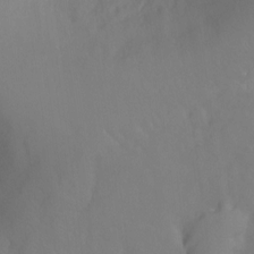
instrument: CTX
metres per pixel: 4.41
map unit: Ht
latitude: -1.6722
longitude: -33.7261
